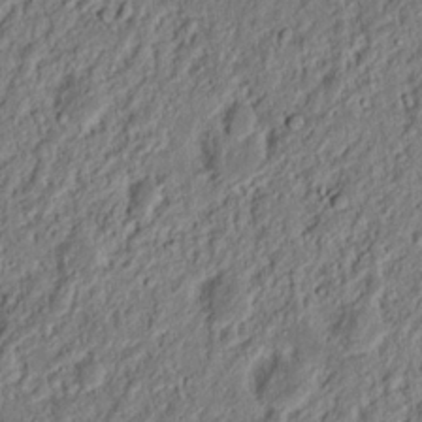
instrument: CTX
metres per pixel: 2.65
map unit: Nhu
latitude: 18.2333
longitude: -72.9703
